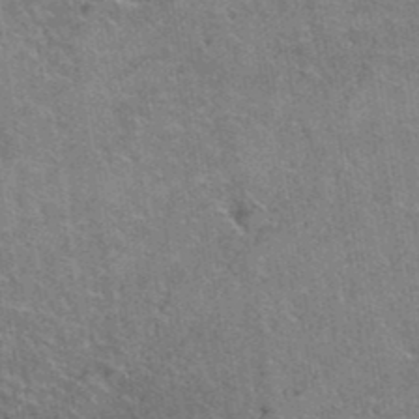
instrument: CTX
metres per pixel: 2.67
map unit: Hto
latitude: 39.0836
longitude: -42.9514
